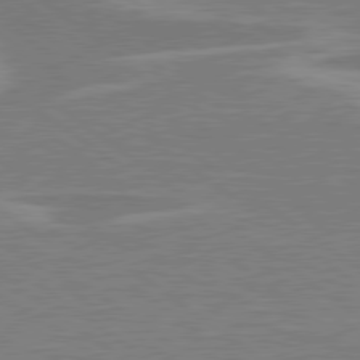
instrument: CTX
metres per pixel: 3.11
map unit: lApd
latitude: 79.2537
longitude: -92.0255
